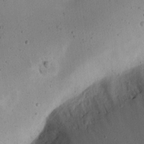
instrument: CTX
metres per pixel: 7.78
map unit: eHh
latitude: 18.0444
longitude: -70.8191
